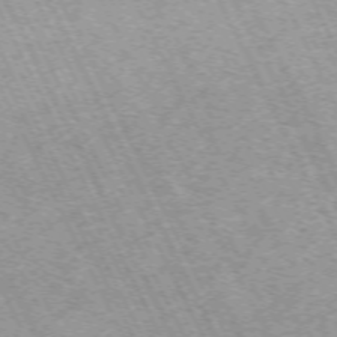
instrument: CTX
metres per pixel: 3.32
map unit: Hpe
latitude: -71.3699
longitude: 11.3888
